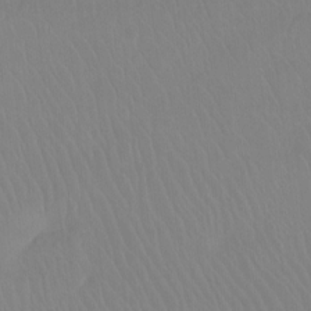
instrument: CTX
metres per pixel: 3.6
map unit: Ht
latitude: -8.4629
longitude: -38.2333
